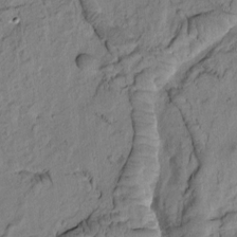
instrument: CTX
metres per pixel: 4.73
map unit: Htu
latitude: -2.5384
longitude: 172.1983
